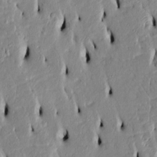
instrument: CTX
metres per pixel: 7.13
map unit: Htu
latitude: 3.4237
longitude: 151.3888
